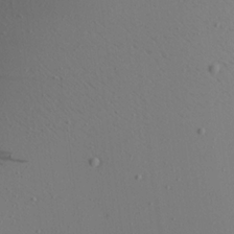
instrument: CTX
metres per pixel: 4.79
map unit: Aa
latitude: 21.1781
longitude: -145.4993
